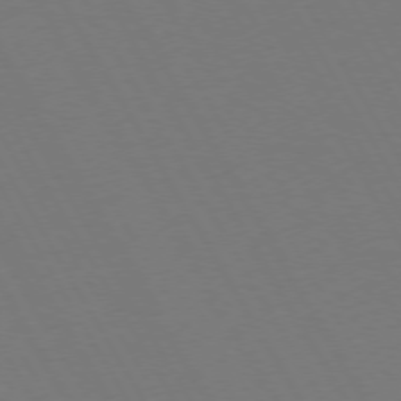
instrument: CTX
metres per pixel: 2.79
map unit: Hpe
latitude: 73.0270
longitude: -127.6316
